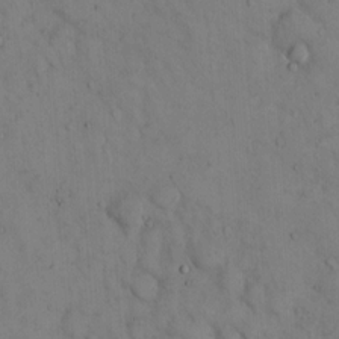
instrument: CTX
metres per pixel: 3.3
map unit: Hto
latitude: 13.3860
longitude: -59.4993
